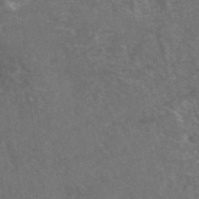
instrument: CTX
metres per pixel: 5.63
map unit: eAb
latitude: 45.1970
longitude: 115.5588
